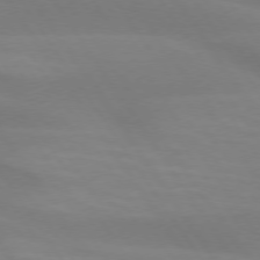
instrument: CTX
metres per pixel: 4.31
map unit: lApd
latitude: 74.1200
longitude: -48.9325
